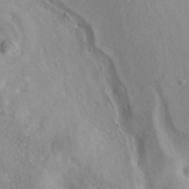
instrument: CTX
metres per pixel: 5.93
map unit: eAb
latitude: 40.5923
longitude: 105.3698
